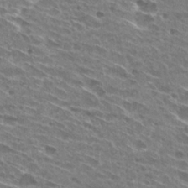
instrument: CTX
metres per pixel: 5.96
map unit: Hto
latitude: 29.2348
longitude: -44.8191
